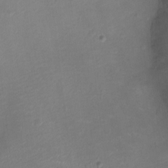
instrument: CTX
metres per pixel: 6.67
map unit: Ht
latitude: -4.2361
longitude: -19.2348
